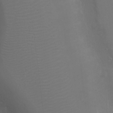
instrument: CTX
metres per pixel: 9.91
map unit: Ht
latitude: -6.2928
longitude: -21.0270
